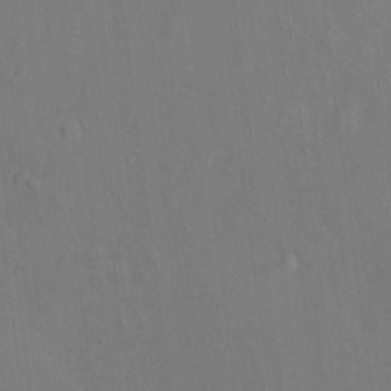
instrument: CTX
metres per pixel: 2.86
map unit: Ht
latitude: 13.3860
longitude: -41.0269
